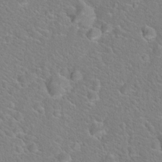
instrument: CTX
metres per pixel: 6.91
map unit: Hto
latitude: 19.3670
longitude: -44.2900
